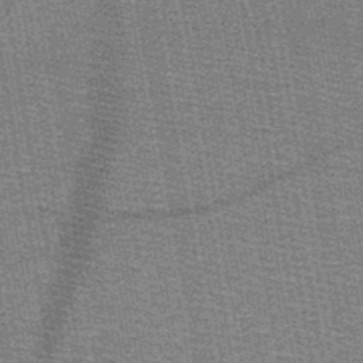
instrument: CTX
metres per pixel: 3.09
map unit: HNb
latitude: -49.0298
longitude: -41.0836
